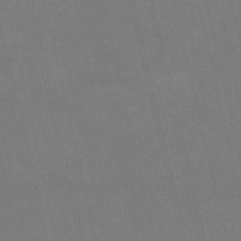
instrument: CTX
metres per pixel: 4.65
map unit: HNb
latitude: -54.2362
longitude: -35.0458
